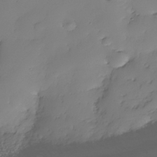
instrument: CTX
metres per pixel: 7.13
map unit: Nhe
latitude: -35.2754
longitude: -143.9906
